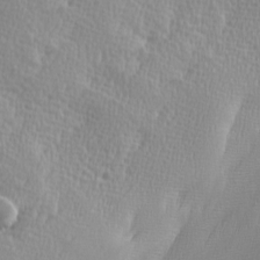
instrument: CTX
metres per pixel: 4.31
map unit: Ave
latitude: 9.7450
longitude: -106.1389
